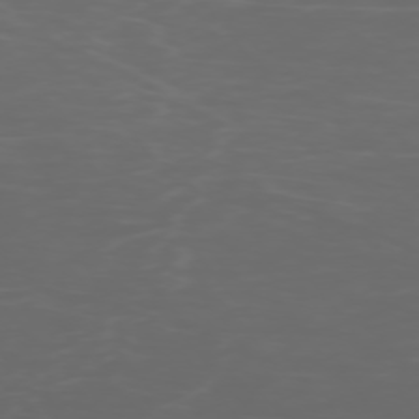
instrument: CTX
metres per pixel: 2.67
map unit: Ap
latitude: -75.6533
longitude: -83.9339
